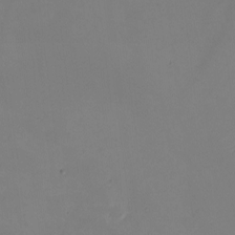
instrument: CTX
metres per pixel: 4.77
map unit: eHh
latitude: -2.3117
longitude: -74.7057
